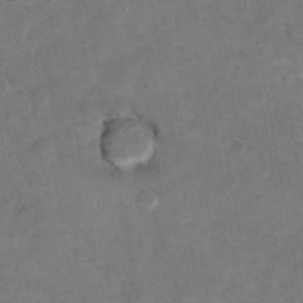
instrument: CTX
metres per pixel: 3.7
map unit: Hto
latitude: 8.9703
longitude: -35.6316
